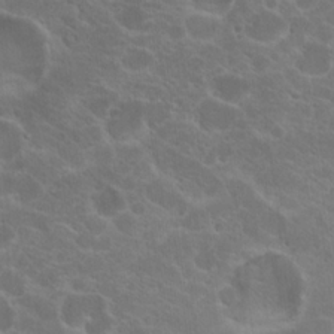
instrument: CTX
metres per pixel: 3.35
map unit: Hto
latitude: 18.0633
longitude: -36.4979
